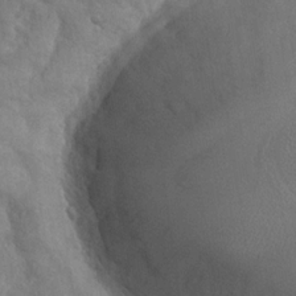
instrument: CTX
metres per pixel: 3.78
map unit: Nhu
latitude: -30.8786
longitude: -61.7638
